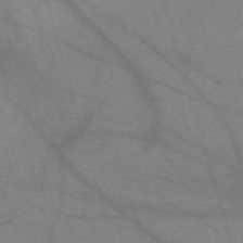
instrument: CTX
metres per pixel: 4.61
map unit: eHh
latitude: -60.9353
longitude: 54.3306
